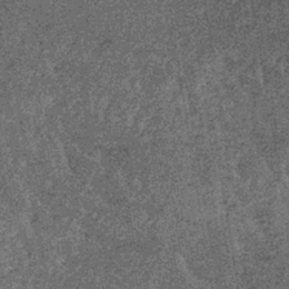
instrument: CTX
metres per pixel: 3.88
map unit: lHb
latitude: -39.9745
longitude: 65.8045
